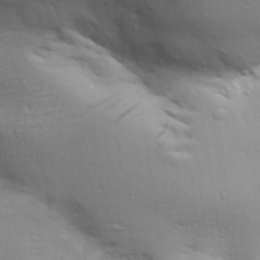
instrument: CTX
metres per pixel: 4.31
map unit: Aa
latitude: 29.4804
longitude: -134.4790
